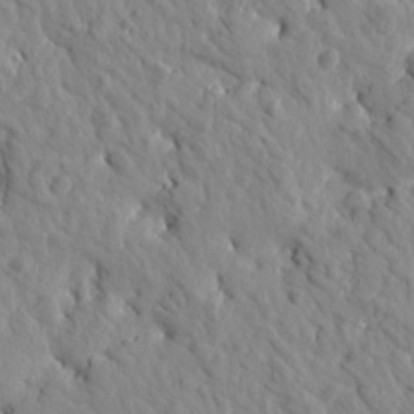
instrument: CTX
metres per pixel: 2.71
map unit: Htu
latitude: 1.8394
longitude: 179.0864
